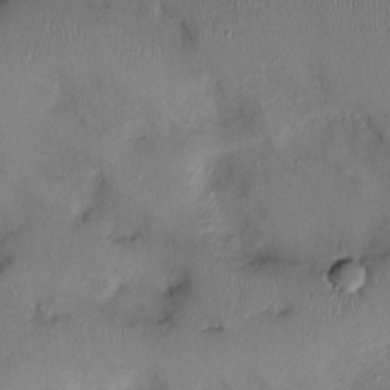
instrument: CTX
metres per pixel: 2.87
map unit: Ht
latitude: -3.8989
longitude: -14.4223
